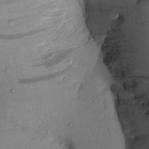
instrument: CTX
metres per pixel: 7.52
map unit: Aa
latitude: 16.2900
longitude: -146.5546
